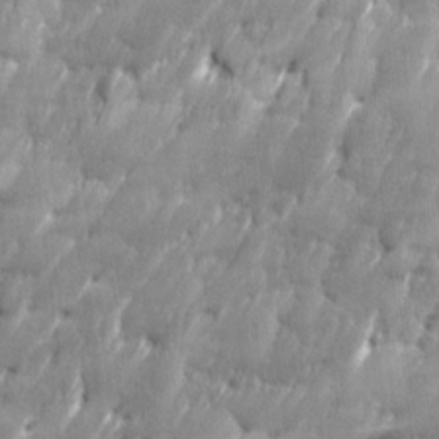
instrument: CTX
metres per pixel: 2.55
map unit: Ave
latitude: 16.3467
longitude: -135.7638
